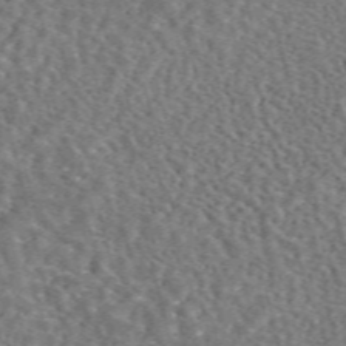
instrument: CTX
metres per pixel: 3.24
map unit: eAb
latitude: 44.7624
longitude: 111.4454
